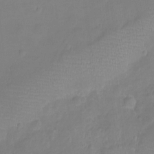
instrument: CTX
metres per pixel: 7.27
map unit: Ht
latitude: -5.8611
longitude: -21.1592
